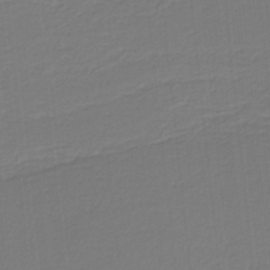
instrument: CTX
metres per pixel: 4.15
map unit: HNb
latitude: -37.7288
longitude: 55.5777
